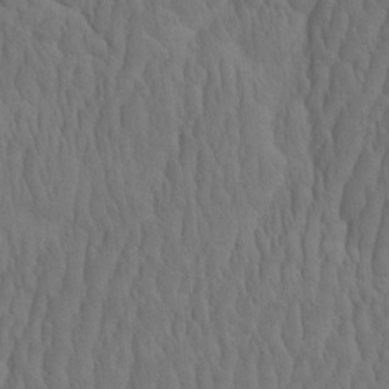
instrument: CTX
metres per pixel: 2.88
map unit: eHh
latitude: -2.0661
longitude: 15.6155
